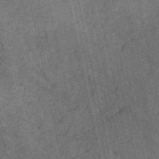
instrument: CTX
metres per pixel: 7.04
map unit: HNb
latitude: -53.1242
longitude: -38.3845
